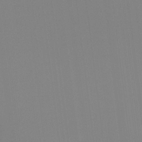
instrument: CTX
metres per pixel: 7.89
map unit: Hto
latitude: -8.2739
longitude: -50.2333
